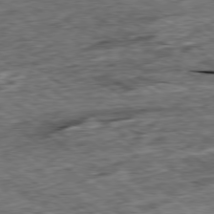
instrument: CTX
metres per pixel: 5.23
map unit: Ap
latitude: -79.4643
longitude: -85.6127
